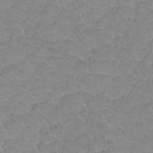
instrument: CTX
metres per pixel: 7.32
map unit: Hto
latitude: 2.4979
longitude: -32.9892
